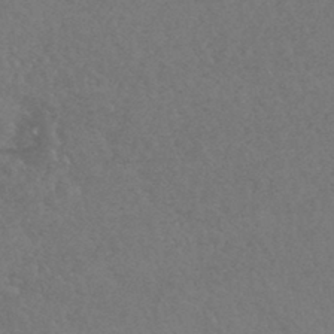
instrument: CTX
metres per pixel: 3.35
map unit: HNhu
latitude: -44.2173
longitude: 92.9164
